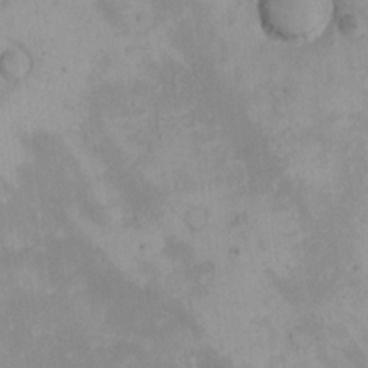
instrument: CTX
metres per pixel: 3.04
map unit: eHh
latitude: -9.5777
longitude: -66.7435
